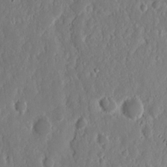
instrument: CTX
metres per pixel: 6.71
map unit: Nhu
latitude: 14.3090
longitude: -73.0648
